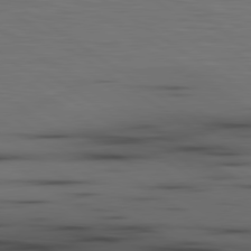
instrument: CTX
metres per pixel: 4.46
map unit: lApd
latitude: 79.8584
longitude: 161.6344
